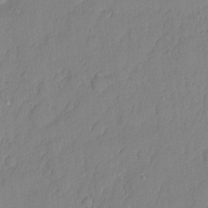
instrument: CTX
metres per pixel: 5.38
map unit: eHh
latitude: 5.2159
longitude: -75.8017
